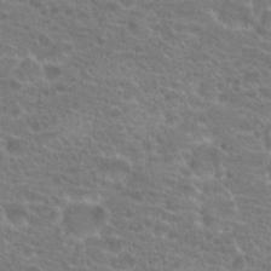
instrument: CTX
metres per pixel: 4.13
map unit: Hto
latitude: 19.7260
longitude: -40.3089
